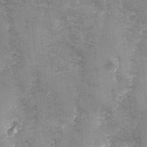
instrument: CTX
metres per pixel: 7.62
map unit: Ave
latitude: -7.3887
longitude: -120.0822
